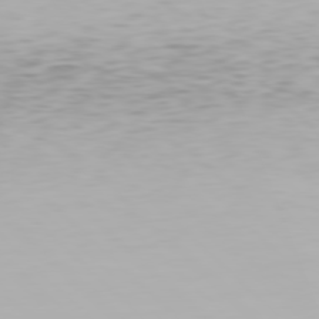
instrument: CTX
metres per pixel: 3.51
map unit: Hpe
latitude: 77.4993
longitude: -162.4412
